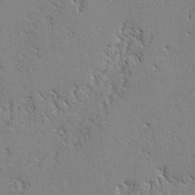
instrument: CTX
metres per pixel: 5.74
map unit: lAvf
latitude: -2.7841
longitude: -108.7057
